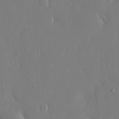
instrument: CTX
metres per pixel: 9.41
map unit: eHh
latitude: 14.5546
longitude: -70.8947
